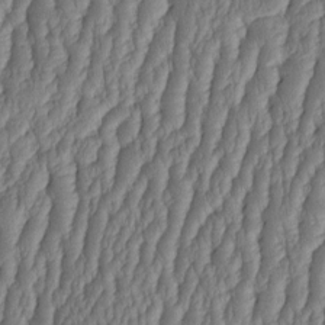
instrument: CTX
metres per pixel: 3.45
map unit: HNhu
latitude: -2.7841
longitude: 13.5777
